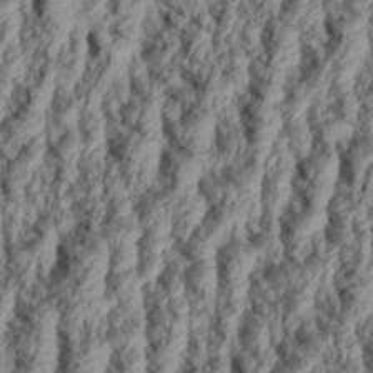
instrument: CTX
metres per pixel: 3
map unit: Aa
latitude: 34.3089
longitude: -137.3104
